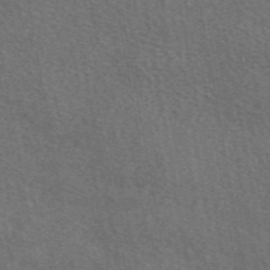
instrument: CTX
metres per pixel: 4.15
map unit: eAb
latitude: 49.6316
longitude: 115.7666
